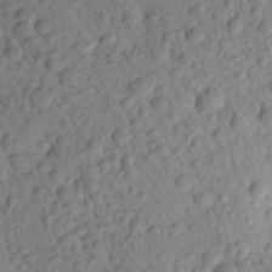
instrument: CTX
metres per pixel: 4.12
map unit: Aa
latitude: 22.9892
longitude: -147.6127
